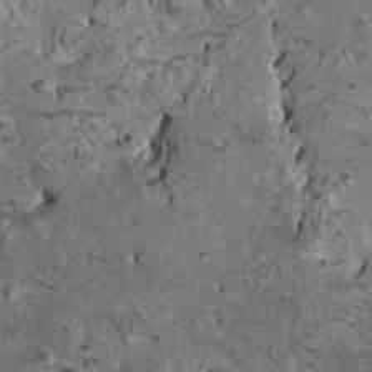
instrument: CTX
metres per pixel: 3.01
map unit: HNhu
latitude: 6.6490
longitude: -1.2159
